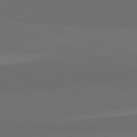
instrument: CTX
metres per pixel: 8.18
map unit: lApd
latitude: 82.1955
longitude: 135.5399
